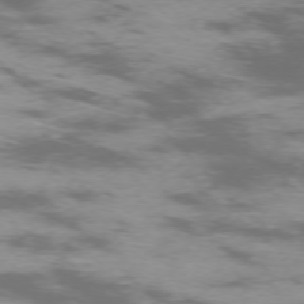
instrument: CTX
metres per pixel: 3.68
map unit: Ap
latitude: -75.3510
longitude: -68.4223
